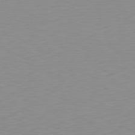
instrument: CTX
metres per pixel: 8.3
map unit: Hpe
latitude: -82.1228
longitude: 17.2565
